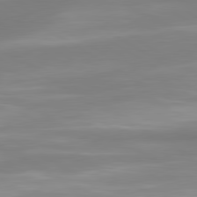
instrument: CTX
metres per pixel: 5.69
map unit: lApd
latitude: 80.5546
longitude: 175.1431
